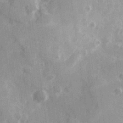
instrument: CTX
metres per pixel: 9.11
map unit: Hve
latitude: 25.9528
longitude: 147.5588
